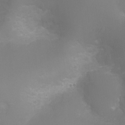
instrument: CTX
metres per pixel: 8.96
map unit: Ht
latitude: -2.7085
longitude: -25.0836
